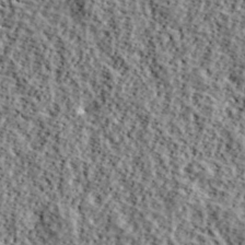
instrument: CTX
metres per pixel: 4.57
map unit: lHvf
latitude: 40.1199
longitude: -87.8016
